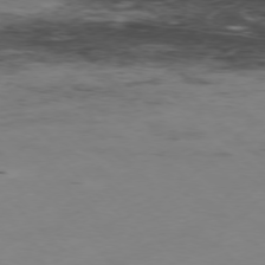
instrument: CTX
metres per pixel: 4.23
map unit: Hpe
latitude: -77.3699
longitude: 11.6344
